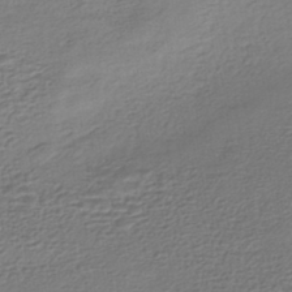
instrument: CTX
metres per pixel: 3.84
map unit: HNhu
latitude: -43.7855
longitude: 105.0675
